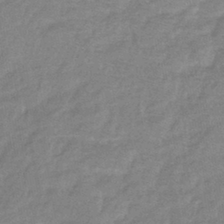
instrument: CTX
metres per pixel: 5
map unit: eHb
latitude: -40.0283
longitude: 80.5763
